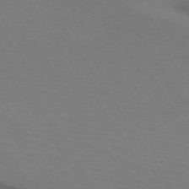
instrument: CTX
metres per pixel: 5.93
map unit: lApd
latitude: 73.7072
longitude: -75.5371
